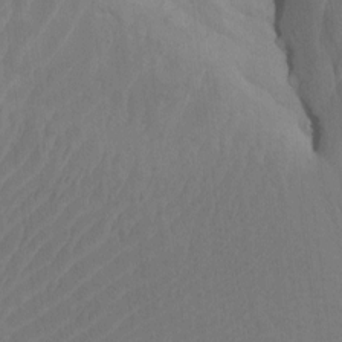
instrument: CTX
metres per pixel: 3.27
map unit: Nhu
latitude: -7.5966
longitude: -68.3089
